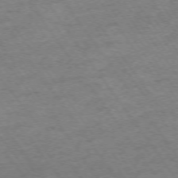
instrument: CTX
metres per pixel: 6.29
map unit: Ap
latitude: -74.9353
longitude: -84.2901
